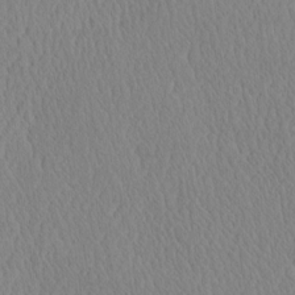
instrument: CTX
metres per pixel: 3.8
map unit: eHh
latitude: -3.6721
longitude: 15.6911
